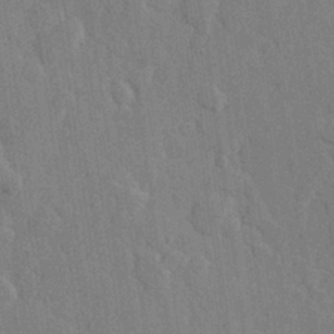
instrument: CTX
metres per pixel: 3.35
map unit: Hve
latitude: 25.8772
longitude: 150.8030
